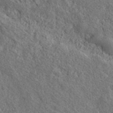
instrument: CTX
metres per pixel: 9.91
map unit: ANa
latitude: 40.1766
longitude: -90.0822
